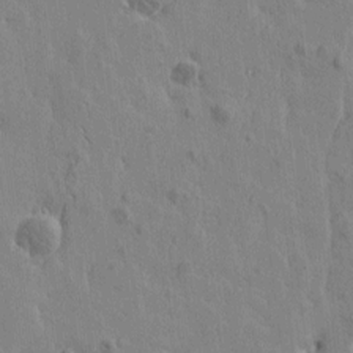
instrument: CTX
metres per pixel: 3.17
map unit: Htu
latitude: -2.3873
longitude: -175.6883
